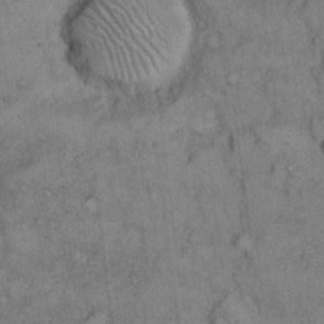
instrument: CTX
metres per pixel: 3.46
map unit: Hto
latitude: 9.1781
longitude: -59.7639
